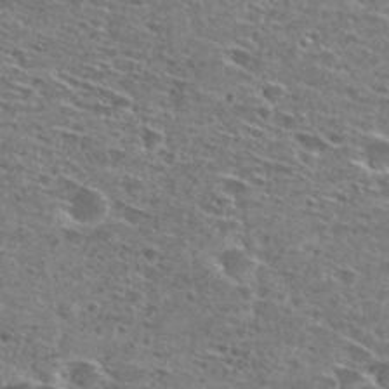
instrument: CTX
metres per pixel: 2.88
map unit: Hto
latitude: 28.1200
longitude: -46.4412
